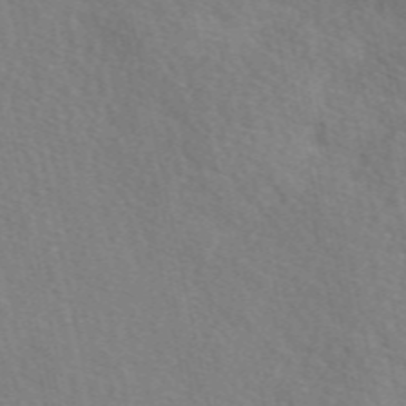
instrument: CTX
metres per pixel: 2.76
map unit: eAb
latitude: 50.1388
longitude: 117.2186
